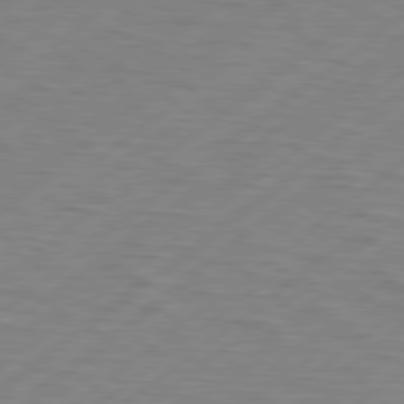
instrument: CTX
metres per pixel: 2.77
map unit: Hpe
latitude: 78.8947
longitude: -120.6302
